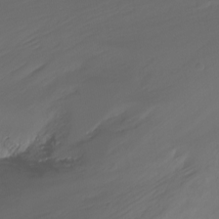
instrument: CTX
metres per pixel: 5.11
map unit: Nhu
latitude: -13.5588
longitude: -61.8583
